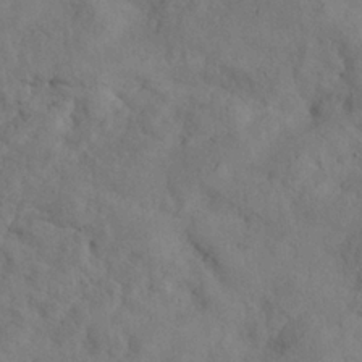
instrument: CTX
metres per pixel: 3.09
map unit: eHh
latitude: 24.3467
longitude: -80.3845
